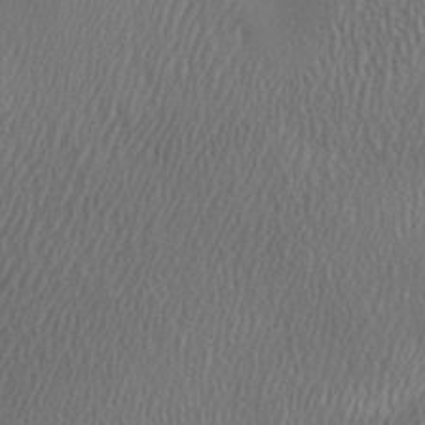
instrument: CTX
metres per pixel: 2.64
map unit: Aa
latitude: 32.6679
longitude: -141.5371
